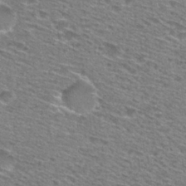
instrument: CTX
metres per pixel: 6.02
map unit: Hto
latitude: 28.7246
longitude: -47.0270
